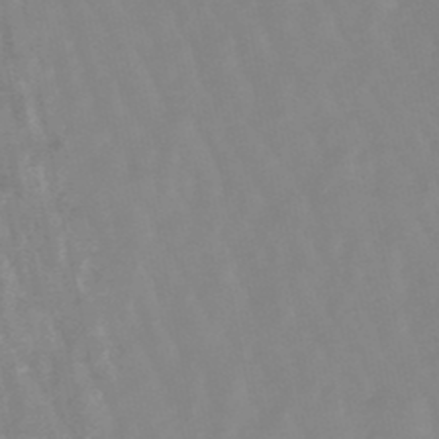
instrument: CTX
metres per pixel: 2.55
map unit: lHb
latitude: -48.4440
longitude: 79.5966
